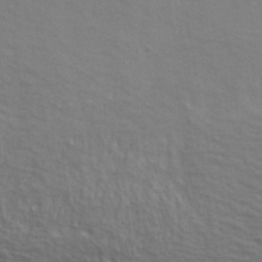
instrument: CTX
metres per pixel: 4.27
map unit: ANa
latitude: 39.3104
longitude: 19.7667
